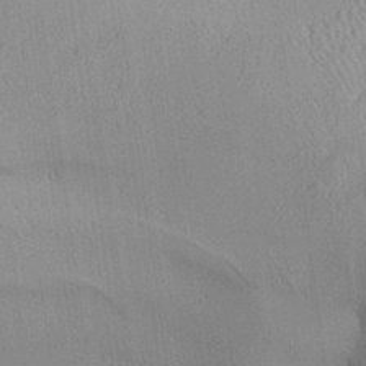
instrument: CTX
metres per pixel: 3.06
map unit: Aa
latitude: 25.4048
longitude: -134.0633
